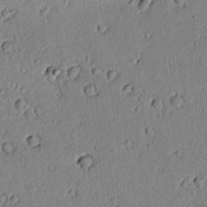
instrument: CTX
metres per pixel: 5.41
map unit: lAvf
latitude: 5.9906
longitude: 168.9163
